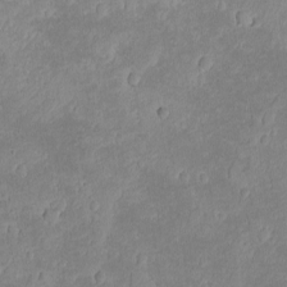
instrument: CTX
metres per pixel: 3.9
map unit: lAvf
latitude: -8.8786
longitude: -119.7071
